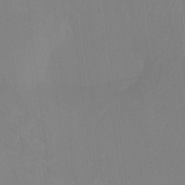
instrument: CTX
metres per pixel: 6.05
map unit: Nhu
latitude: -8.5952
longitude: -79.7639
